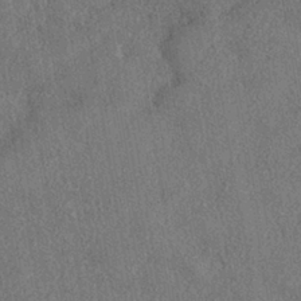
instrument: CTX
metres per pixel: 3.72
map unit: eHh
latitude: -41.1809
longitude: 120.9541
